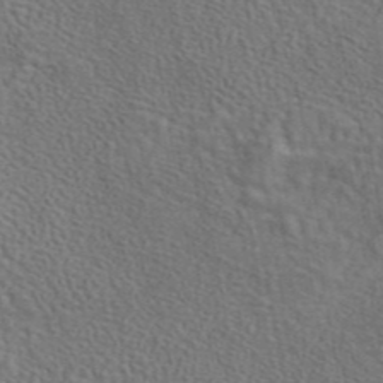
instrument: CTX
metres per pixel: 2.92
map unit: eAb
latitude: 43.6505
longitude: 113.3132
